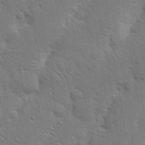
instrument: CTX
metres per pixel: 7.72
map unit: Nhu
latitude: 18.4223
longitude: -75.1781
